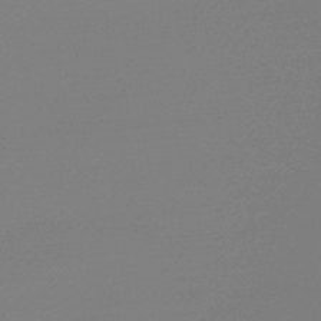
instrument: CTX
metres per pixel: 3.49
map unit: Nve
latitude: -56.6140
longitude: 62.4629
